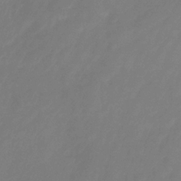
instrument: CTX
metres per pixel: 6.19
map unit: eHb
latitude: -30.5007
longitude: 72.6707
